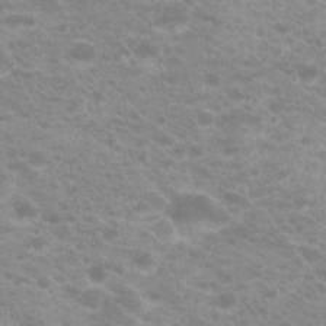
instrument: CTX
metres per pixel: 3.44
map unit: Hto
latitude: 20.7247
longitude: -37.1026
